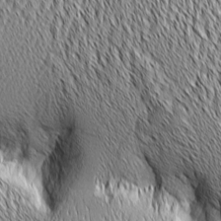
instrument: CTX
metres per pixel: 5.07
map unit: Aa
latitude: 6.2711
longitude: -129.5560
